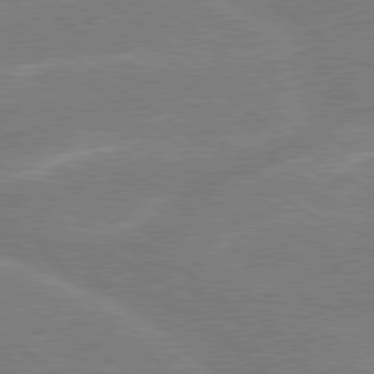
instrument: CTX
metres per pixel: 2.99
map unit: Hpe
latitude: 79.1214
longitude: -130.3657
